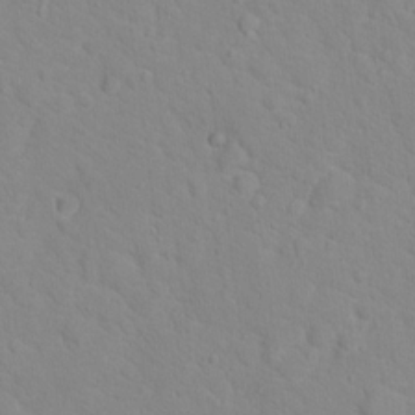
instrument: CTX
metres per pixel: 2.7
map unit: Hto
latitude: 17.4993
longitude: -36.1578
